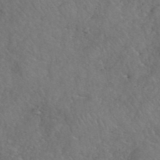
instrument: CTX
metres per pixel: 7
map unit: eHh
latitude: 40.4223
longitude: -57.6315
